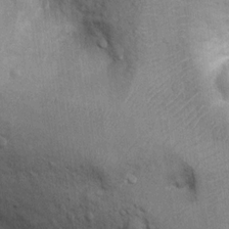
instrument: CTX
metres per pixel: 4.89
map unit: Ht
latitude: 9.4993
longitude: -36.8947
